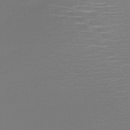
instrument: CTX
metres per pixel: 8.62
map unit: HNb
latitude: -46.6329
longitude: -42.1767
